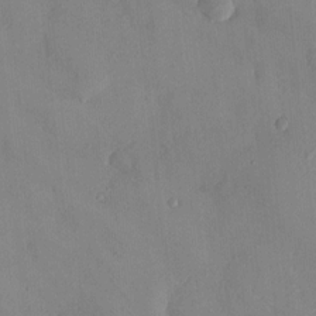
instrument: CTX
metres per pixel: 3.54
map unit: HNhu
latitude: 6.2334
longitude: 0.1417
